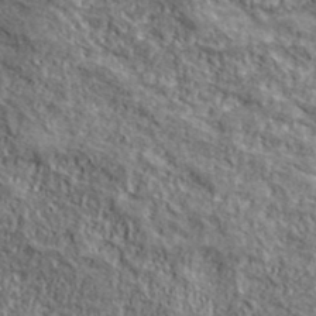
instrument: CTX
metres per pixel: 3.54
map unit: lHvf
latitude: 38.3845
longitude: -88.2523
